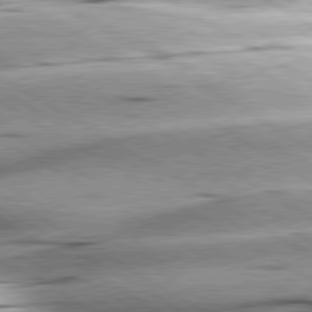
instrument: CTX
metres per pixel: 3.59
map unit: lApd
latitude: 80.2333
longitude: -156.3845
